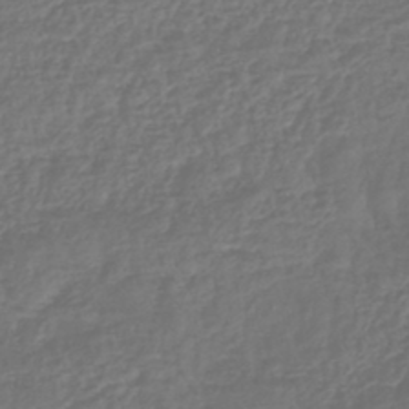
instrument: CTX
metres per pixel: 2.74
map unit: lHb
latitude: -43.5021
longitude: 81.3888
